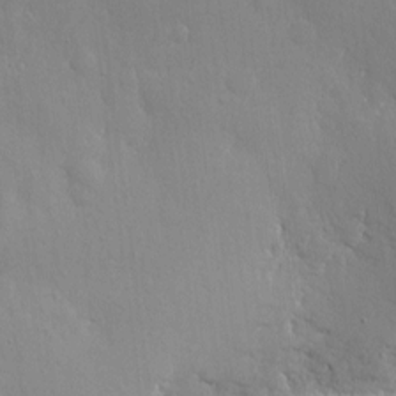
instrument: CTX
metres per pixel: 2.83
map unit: eHh
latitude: 6.4412
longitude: -74.2523
